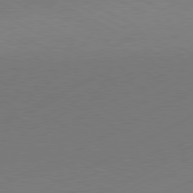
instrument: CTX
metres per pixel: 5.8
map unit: Hpe
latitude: -81.3699
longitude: 13.1053
